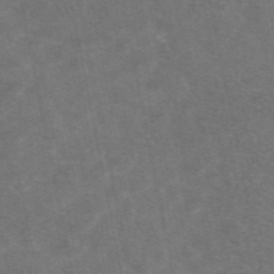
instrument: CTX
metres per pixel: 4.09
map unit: eAb
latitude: 47.6694
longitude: 115.9367
